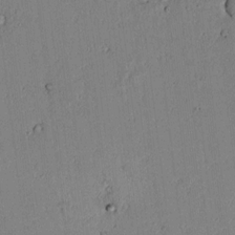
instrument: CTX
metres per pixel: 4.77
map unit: lAvf
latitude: 7.8016
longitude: 169.5777
